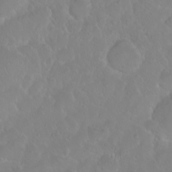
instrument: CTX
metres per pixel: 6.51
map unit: eHh
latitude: 1.4048
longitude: -55.3670
